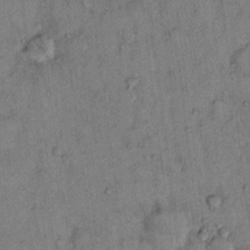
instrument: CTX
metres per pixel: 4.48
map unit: Hto
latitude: 12.7435
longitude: -59.0647
